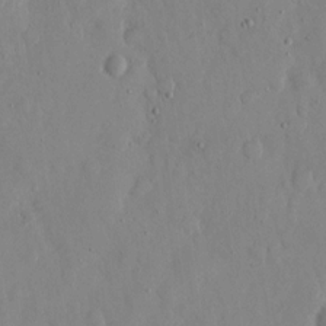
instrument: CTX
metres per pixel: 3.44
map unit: eHh
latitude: 12.2145
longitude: -69.3860
